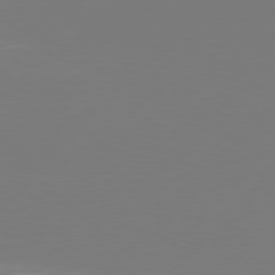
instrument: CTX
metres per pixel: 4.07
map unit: Hpe
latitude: 77.0269
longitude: -137.3293
